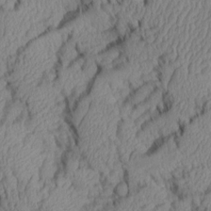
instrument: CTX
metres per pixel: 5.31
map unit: Aa
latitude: 6.7813
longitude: -128.5168
